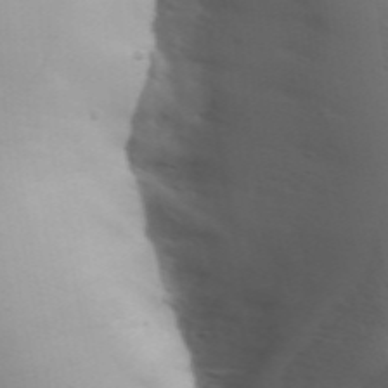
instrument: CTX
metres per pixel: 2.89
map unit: Aa
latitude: 32.7435
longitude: -143.4804
